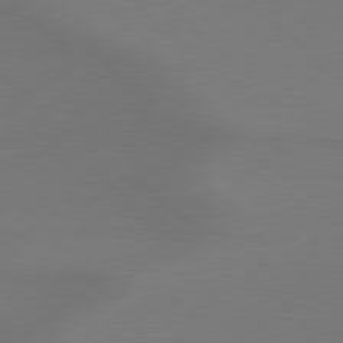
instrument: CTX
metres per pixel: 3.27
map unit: Hpe
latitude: 78.9703
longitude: -131.1593
